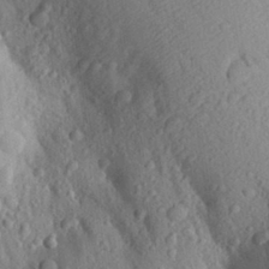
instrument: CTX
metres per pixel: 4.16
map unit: Aa
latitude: 28.1200
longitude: -148.2900
